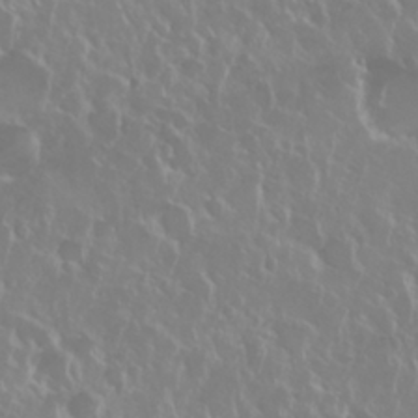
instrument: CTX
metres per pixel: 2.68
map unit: Nhu
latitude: 28.4601
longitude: -61.6505
